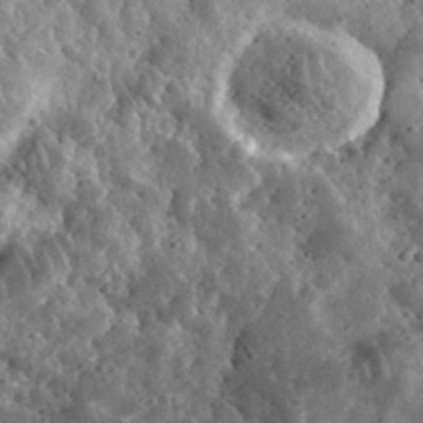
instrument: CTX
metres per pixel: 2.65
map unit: eHh
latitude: 34.1200
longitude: -79.2348
